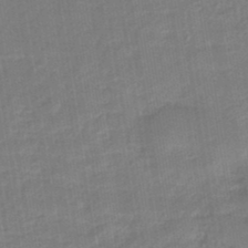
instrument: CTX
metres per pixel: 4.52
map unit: eHb
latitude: -44.8030
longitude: 87.5966
